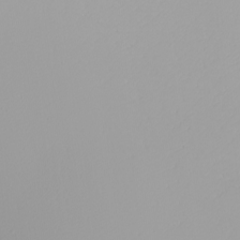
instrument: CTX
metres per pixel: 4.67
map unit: Nhu
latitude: -5.3509
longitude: -94.4790
